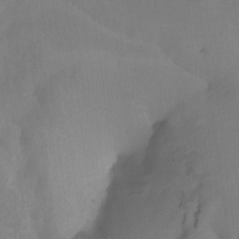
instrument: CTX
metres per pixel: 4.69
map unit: Nhu
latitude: -3.5210
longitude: -74.2334
